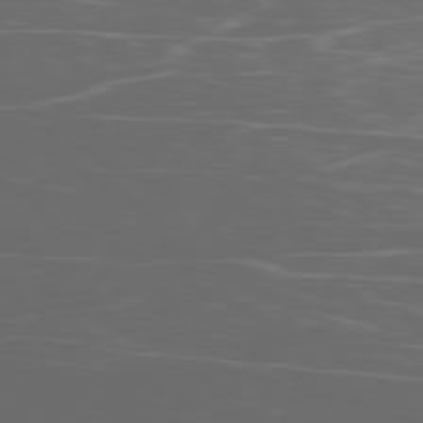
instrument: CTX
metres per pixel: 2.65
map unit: Ap
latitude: -79.6721
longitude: -73.7450
